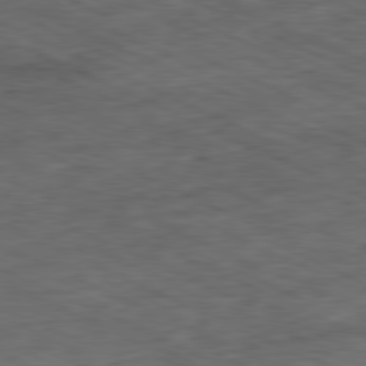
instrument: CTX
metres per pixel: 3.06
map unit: Ap
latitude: -80.9920
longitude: -90.8002
